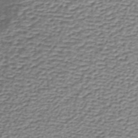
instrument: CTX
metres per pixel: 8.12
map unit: lHb
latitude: -36.9919
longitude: 58.9352
